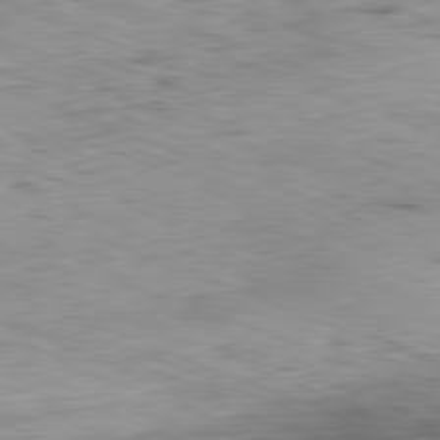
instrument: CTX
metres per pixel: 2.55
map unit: Ap
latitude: -81.9178
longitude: -69.8961
